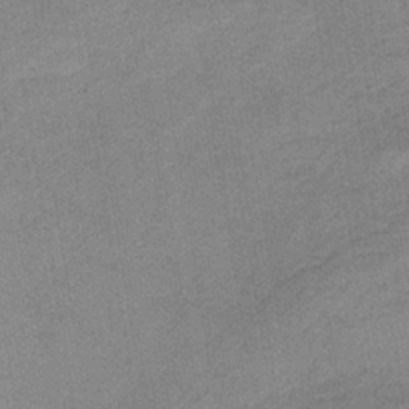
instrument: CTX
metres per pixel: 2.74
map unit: HNb
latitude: -33.7478
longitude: 57.1620
